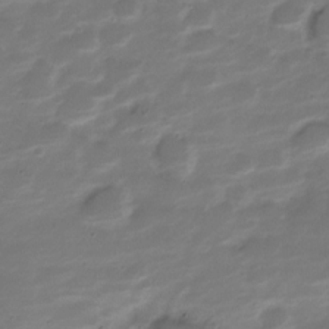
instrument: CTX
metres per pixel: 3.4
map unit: Nve
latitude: -21.1242
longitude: 105.3131
